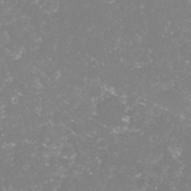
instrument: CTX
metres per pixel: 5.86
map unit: lHvf
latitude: -14.9164
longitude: -98.4412
